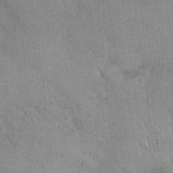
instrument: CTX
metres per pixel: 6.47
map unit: Nhu
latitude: 26.9892
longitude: -68.4223
